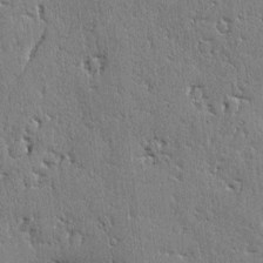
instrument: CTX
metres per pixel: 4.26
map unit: lAvf
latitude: -2.3495
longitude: -105.5938
